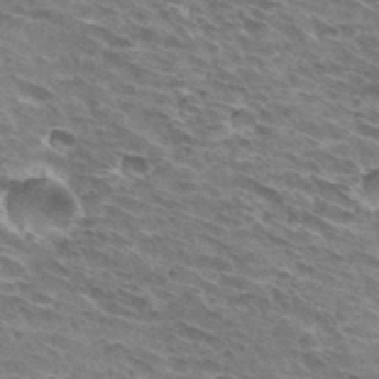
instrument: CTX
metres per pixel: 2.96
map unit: Hto
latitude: 32.5924
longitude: -42.9892
